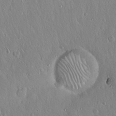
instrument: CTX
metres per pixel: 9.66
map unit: Hto
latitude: 17.1403
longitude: -57.6127
